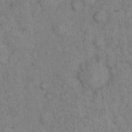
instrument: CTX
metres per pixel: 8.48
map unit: eHh
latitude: 16.3278
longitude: -63.2348
